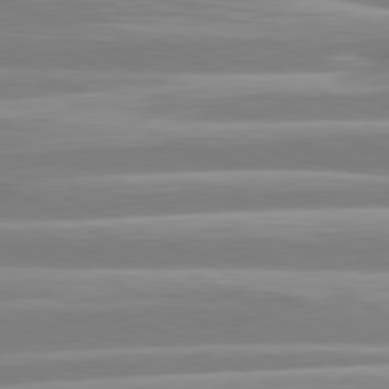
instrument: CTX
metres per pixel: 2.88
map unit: lApd
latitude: 80.7813
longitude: -130.3657
